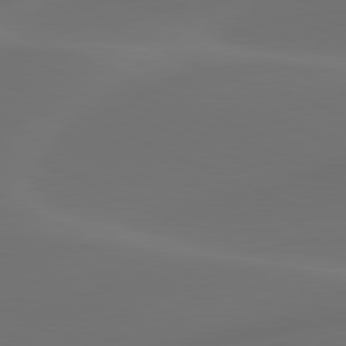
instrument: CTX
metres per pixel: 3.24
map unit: lApd
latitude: 80.4979
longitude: -83.2537
